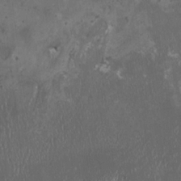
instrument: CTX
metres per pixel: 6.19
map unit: HNhu
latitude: -0.0661
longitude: 4.5384
